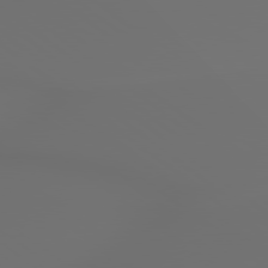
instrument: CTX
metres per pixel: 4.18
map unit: lApd
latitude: 79.3104
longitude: 177.5210
